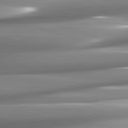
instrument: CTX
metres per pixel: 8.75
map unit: lApd
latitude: 82.4601
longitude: -141.4615
